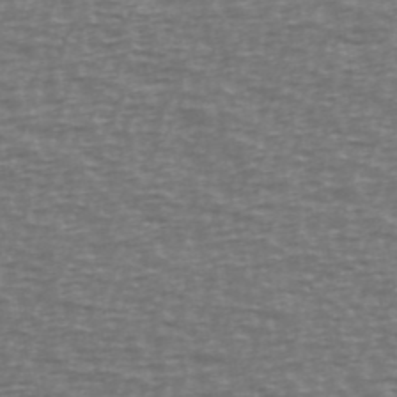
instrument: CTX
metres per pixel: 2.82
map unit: Ave
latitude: 38.8191
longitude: -113.2537
